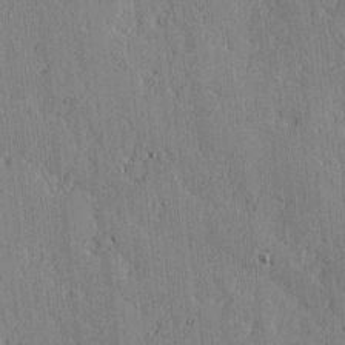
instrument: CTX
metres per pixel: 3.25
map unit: lAvf
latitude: -0.2551
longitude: -107.1025
